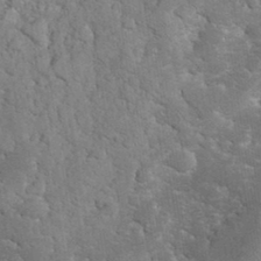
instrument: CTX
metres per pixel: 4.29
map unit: eHh
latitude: 34.7246
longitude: -65.8016
